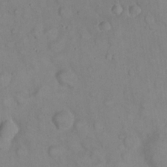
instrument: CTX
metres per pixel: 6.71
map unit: eHh
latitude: 22.0255
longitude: -61.8583
